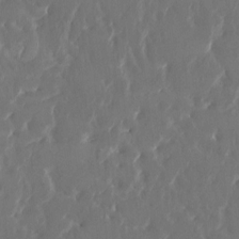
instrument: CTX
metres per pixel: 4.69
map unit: HNhu
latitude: 4.3845
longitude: 10.2362
